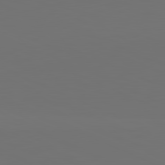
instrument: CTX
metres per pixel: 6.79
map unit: lApd
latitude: 81.7072
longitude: 147.8044
